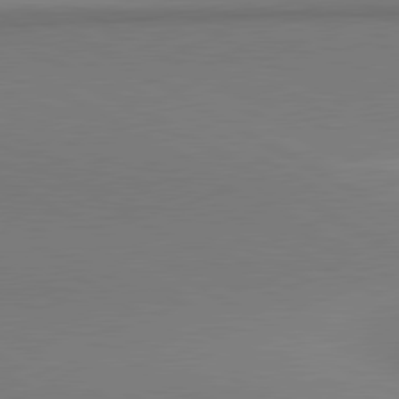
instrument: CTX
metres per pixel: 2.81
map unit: lApd
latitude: 80.8191
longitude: 147.2754
